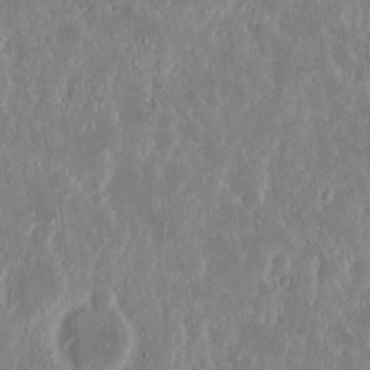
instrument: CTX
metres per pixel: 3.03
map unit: Nhu
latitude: 18.8191
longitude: -72.7058
